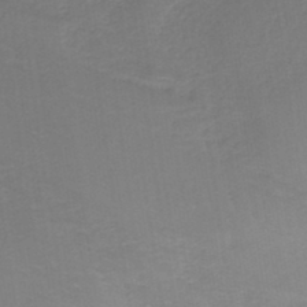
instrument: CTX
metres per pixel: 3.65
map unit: lHb
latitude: -37.9178
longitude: 58.4062
